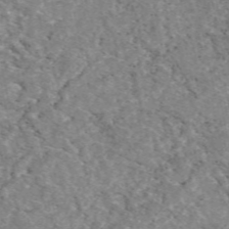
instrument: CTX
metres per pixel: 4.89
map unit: eAb
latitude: 49.9150
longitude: 112.2929
